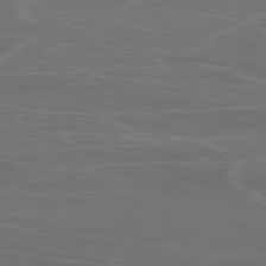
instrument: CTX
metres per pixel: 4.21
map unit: Ap
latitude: -80.2173
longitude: -71.3670
